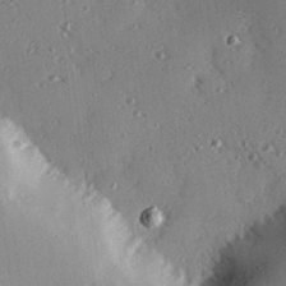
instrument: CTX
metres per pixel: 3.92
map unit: eHh
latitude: 22.5357
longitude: -89.8584
